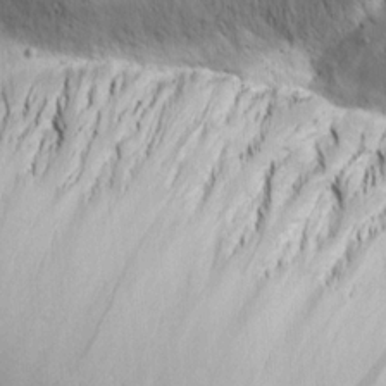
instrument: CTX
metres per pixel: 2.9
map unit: Aa
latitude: 14.3657
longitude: -140.8758
